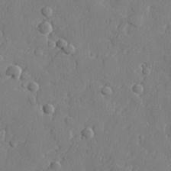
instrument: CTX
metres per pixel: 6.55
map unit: lHvf
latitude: 23.8772
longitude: 141.7477
